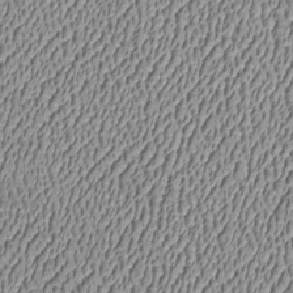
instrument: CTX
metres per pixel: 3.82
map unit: Htu
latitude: -7.3132
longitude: 156.7841
